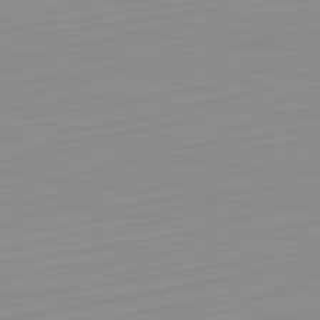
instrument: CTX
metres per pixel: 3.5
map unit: Hpe
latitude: -82.4251
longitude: 17.3132
